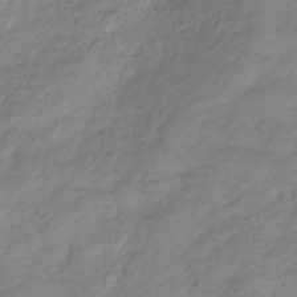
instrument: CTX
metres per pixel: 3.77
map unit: Hve
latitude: -32.6330
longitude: 90.2173
